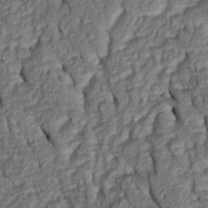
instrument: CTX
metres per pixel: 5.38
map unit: Htu
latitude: 0.5923
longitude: 149.3321
